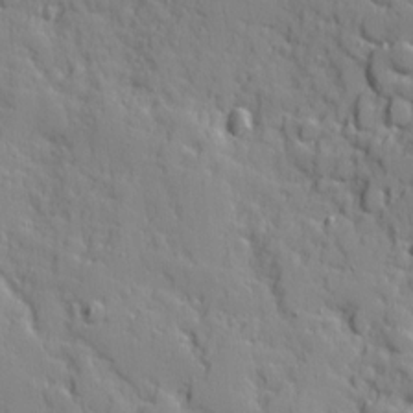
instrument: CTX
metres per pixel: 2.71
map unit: Ave
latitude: 10.6302
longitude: -101.6127
